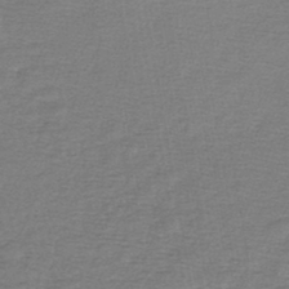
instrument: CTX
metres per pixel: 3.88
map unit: lHb
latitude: -44.8219
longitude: 57.5588
